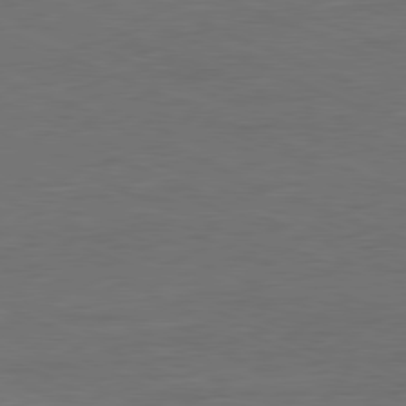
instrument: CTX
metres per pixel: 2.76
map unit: Ap
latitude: -81.3888
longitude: -59.0459
